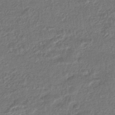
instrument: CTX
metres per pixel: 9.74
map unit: HNhu
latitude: -46.5762
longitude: 102.0472
